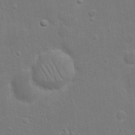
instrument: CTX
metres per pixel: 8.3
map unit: eHh
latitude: 21.5182
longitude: -62.5546
